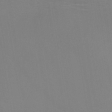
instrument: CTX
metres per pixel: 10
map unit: HNb
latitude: -46.3117
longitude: -43.9717
